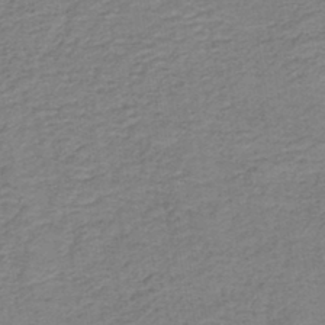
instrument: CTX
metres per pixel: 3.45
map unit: lHb
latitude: -41.4643
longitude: 53.2942
